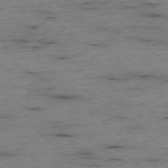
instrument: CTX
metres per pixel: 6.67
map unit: Ap
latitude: -76.7841
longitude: -90.9514
